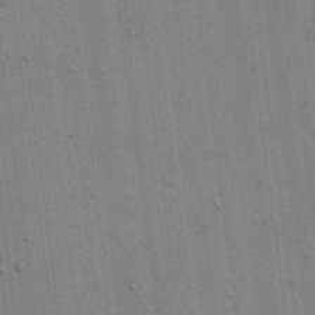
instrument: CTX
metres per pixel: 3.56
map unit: eHh
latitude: 14.7813
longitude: -68.8380
